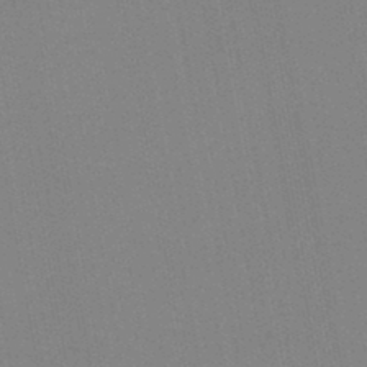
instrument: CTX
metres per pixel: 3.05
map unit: lHb
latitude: -44.7652
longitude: 63.4265
